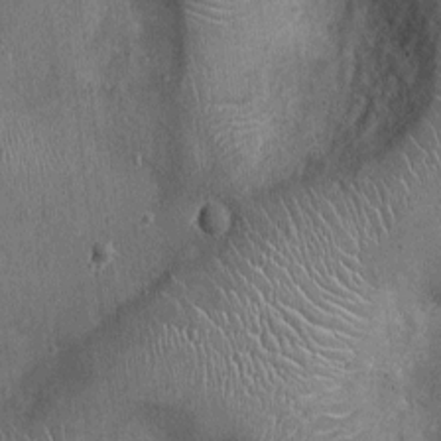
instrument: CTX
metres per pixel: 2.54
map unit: Ht
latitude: -3.9556
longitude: -15.9528
